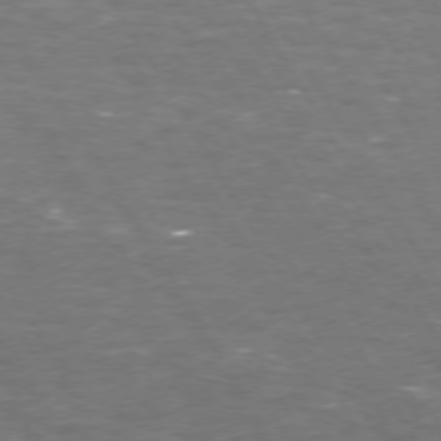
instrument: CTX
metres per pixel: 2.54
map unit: Hpe
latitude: 72.4412
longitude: -124.2333
